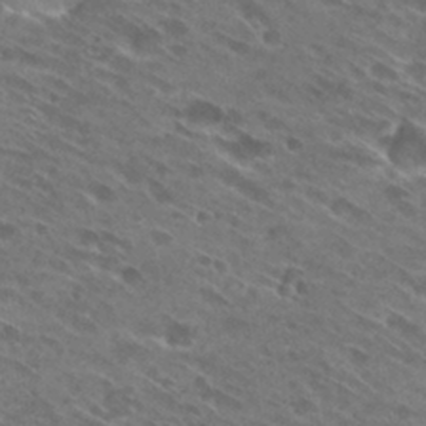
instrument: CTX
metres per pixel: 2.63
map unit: Hto
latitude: 29.2159
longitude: -44.4034
